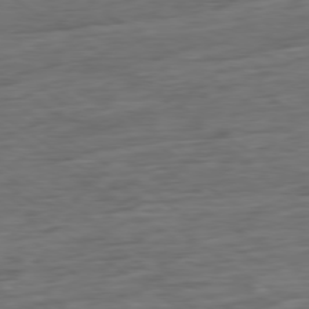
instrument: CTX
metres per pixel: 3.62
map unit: Hpe
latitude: -78.6896
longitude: -17.1592
